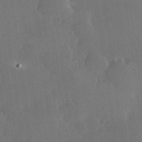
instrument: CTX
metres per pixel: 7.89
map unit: Hve
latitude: 27.8961
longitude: -93.5749
